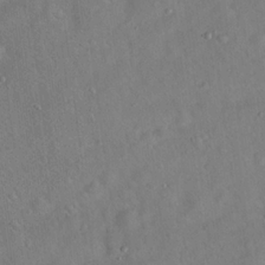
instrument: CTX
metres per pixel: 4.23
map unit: Hto
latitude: 19.9150
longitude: -53.5371
